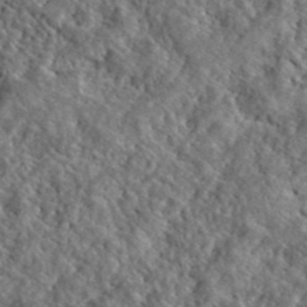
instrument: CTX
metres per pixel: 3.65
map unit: lHvf
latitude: 41.0647
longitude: -89.1592
